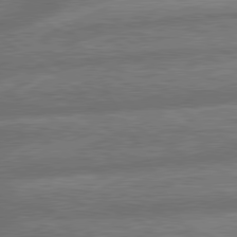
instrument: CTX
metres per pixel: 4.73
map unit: lApd
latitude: 79.9150
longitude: -164.1200
